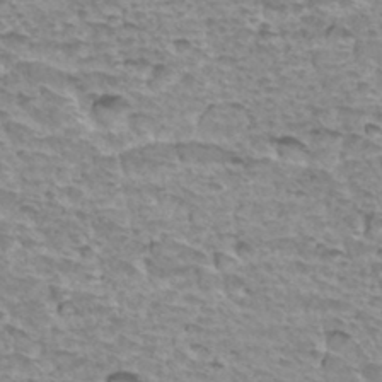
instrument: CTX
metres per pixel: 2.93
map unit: Hto
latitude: 33.5560
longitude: -39.9906
